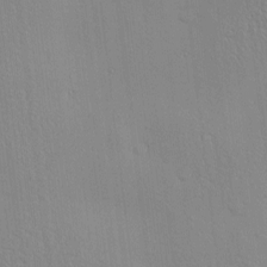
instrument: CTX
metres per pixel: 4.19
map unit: Nve
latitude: -9.0486
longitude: 174.2550
